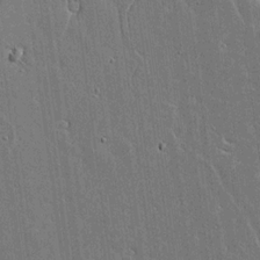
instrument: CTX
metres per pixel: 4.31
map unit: Aa
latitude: 18.3845
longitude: -127.0270
